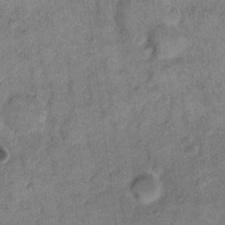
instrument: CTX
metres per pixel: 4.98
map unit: eHh
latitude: 11.3293
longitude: -63.9717
